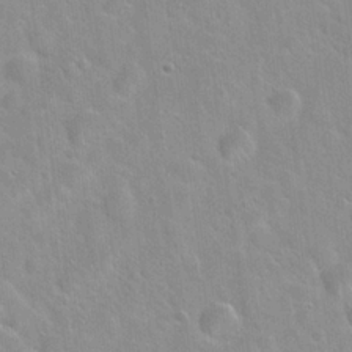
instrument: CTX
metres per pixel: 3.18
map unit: Hto
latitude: 22.1011
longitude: -52.5735
